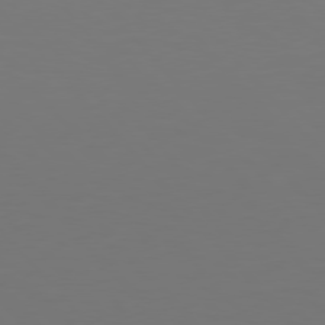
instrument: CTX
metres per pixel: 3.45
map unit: Hpe
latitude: 76.8569
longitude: -169.7261
